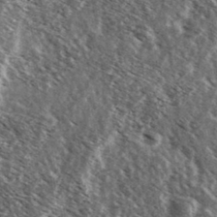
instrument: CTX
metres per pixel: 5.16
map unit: Ave
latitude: 37.6505
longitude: -108.8002
